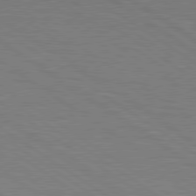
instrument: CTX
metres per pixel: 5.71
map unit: lApd
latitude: 79.5749
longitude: 168.8786
